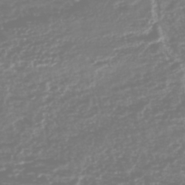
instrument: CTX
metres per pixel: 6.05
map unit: HNhu
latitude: -47.2754
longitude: 31.5021
